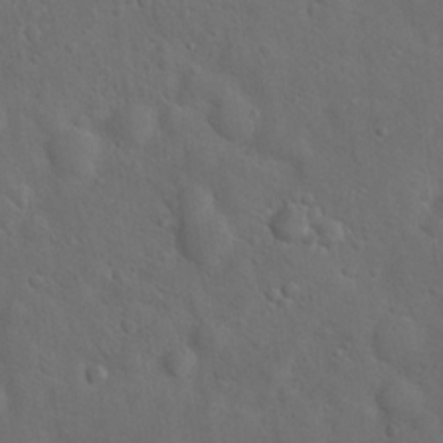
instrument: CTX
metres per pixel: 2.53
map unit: Hto
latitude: 18.0255
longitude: -53.2348
